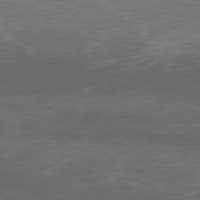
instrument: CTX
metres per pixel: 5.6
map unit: Ap
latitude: -79.8611
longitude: -92.1955
